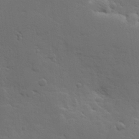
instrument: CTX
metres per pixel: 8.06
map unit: Hve
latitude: 26.1011
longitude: 144.6519
